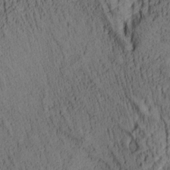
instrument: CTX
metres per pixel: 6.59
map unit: lAa
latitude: 5.3671
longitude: -115.1214
